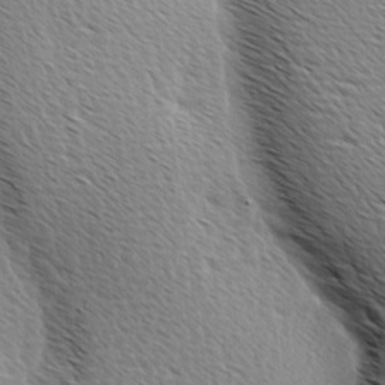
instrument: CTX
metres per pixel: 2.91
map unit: Ave
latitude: 9.7639
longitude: -107.2537
